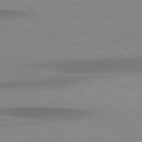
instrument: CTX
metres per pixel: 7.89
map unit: lApd
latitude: 79.3293
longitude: -92.3089
